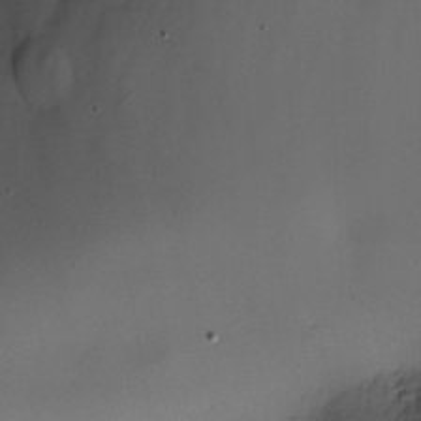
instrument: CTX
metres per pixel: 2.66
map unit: Nhu
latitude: -24.0283
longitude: -73.1215
